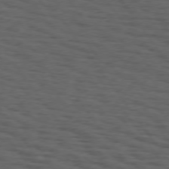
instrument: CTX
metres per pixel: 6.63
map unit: Hpe
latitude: 74.7624
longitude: -132.9892
